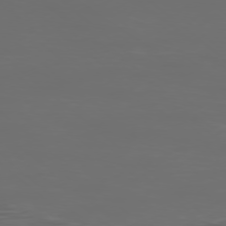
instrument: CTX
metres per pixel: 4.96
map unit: Ap
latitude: -77.8044
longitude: -95.1403
